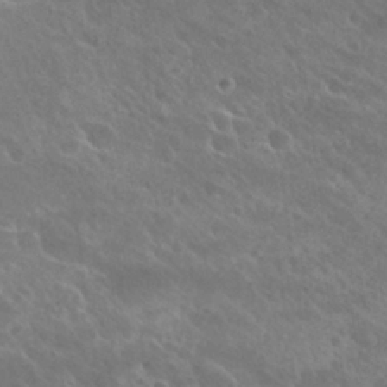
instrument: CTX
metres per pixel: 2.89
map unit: Hto
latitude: 27.0081
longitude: -39.7827
